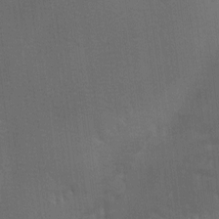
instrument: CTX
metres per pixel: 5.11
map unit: Ave
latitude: -7.1053
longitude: -122.2900
